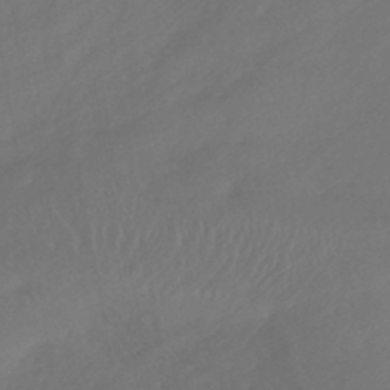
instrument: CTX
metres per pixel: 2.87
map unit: lHb
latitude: -43.7099
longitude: 75.7289
